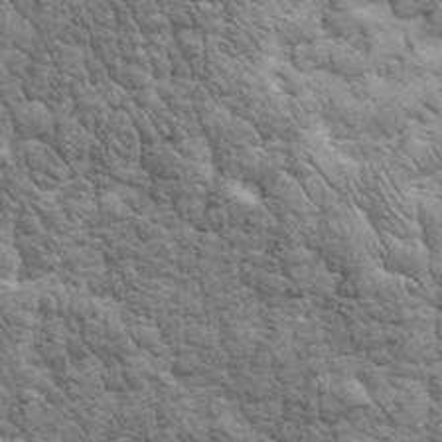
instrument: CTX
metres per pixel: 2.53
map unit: eHh
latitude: 32.4034
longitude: -67.9150
